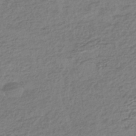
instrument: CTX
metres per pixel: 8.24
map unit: HNhu
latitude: -44.5763
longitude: 95.7855
